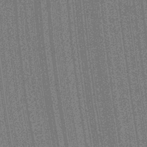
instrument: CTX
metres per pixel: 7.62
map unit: Aa
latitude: 27.9528
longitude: -147.4427
